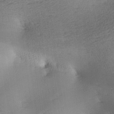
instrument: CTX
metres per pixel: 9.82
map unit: lAa
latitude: -10.2928
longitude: -124.8758
